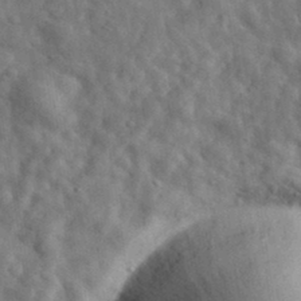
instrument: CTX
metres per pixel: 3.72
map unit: eHh
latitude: 34.6112
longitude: -78.4412
